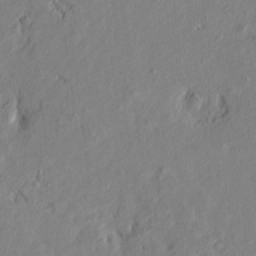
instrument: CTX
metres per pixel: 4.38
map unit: Htu
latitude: -7.5777
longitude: 177.9745
